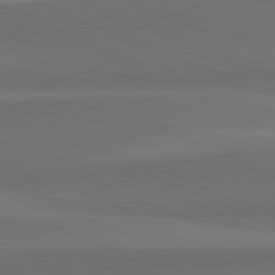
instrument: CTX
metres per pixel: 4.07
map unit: lApd
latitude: 82.1577
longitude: 156.9919
